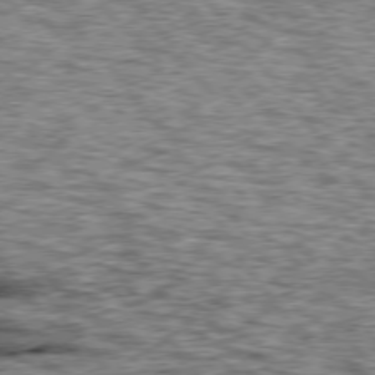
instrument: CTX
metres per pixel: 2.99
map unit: lApd
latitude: 76.0255
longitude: -70.6112
